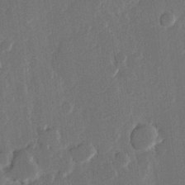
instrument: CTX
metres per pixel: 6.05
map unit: Hve
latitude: 22.4790
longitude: 147.6533
